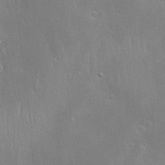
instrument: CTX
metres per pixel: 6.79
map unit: Hve
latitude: -10.2551
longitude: 174.0283
